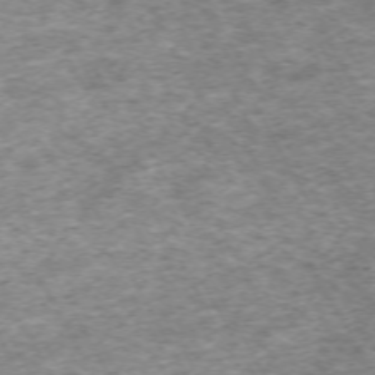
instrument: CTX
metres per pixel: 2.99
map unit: Hpe
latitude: -70.5952
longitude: 13.1242
